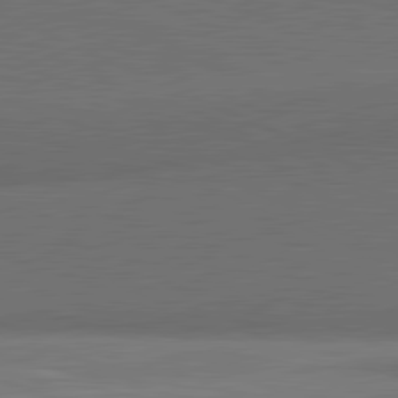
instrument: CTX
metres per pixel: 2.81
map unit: lApd
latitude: 81.6505
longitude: 153.3131
